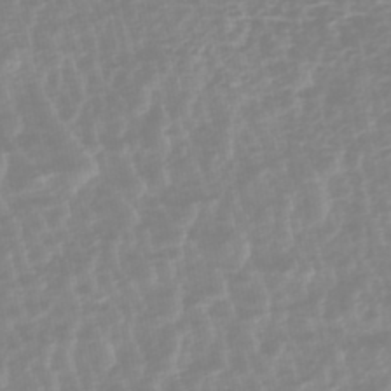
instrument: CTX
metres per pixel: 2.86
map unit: HNhu
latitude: -45.7856
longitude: 106.3118
